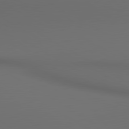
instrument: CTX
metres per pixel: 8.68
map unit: lApd
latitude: 80.6113
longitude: 155.2754
